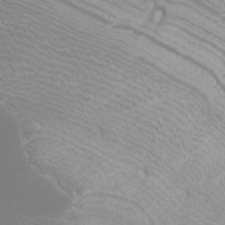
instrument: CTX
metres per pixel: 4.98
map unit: Htu
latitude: -6.3117
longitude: -73.7450
